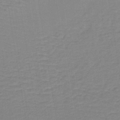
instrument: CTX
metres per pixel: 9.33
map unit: lHb
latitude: -40.6140
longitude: 63.8989
